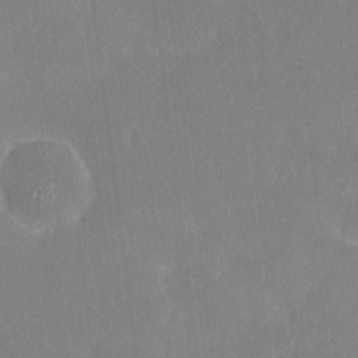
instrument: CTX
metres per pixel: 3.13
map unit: HNhu
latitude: 6.5735
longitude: 2.9919
